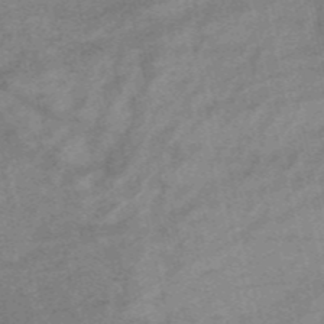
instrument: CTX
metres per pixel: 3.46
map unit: HNb
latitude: -54.3306
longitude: -42.6113
